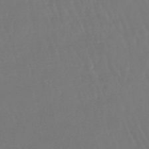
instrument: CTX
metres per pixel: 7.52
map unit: eHb
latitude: -46.5762
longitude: 79.2565
